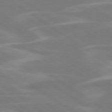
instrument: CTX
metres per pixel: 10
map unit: Hpe
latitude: 79.4427
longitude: -125.4048
